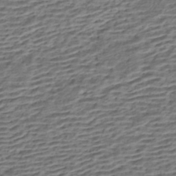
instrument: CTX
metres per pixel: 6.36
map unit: HNhu
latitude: -42.7463
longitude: 105.4643
